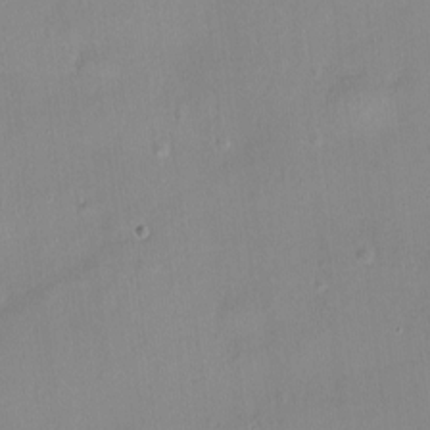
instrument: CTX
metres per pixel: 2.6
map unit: Nhu
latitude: -13.6911
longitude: -40.6112
